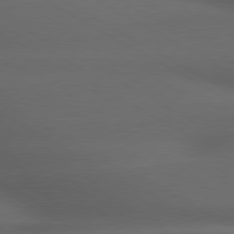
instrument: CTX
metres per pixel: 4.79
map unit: lApd
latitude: 79.2537
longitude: -118.7246
